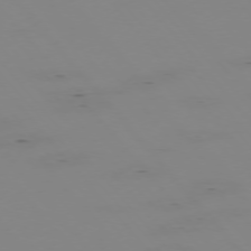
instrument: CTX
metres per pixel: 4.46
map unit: Hpe
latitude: -76.2739
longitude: -17.3482
